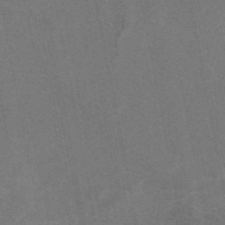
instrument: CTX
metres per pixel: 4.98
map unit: eAb
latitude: 46.8380
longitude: 116.4628
